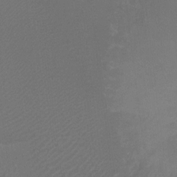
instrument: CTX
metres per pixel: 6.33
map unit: Ht
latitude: -10.9164
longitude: -34.9135
